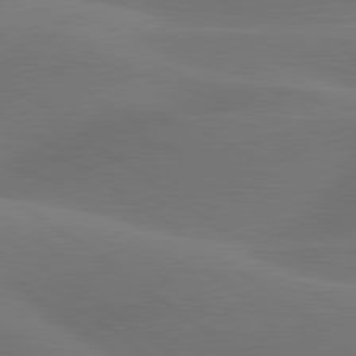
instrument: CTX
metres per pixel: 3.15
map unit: lApd
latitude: 79.7828
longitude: -89.8017
